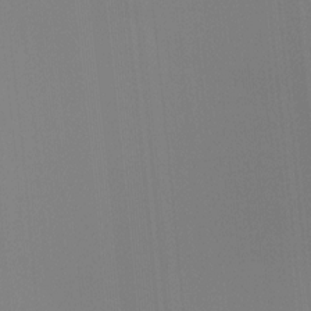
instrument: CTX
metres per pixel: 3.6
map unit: Ht
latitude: -4.6518
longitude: -61.3670
